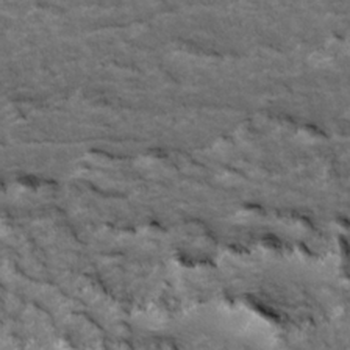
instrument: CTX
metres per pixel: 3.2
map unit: Ave
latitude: 17.3860
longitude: -135.6883
